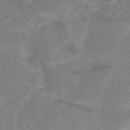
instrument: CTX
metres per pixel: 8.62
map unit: Hto
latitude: 29.9150
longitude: -43.7639
